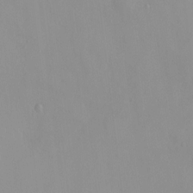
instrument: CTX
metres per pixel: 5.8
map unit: HNhu
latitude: 2.6301
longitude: 6.8597
